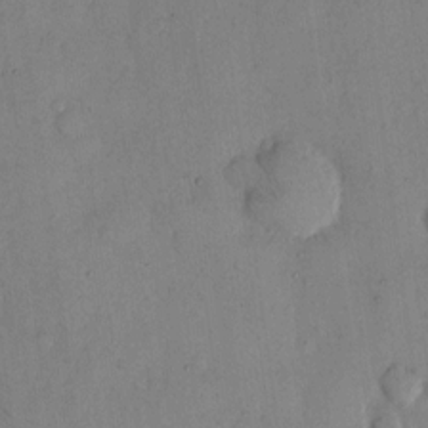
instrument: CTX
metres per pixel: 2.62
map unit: eHh
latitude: 12.8002
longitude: -61.8016
